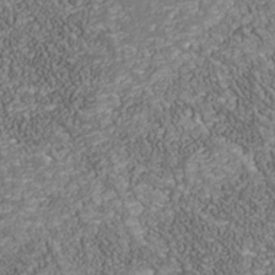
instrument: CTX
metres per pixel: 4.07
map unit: Nhu
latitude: -39.0109
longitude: -83.5938
